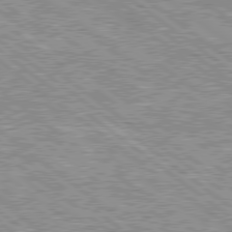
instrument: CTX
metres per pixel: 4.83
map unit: Hpe
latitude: 78.7624
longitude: -156.9135
